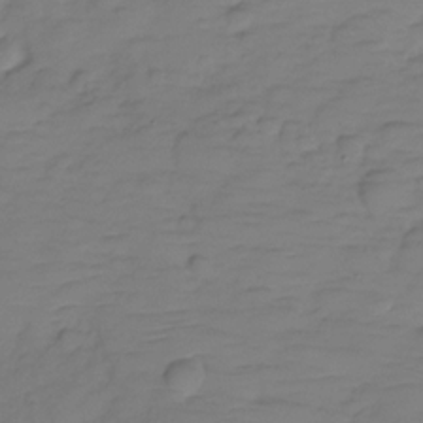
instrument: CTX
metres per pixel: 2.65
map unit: Hve
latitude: -29.4454
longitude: 90.7086
